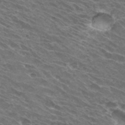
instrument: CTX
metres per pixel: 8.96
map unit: Hto
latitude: 31.9906
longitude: -43.2726
